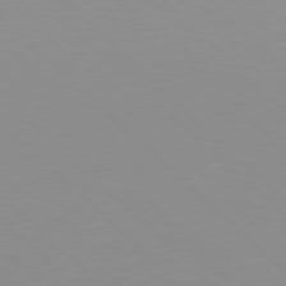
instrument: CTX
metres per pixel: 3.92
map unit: Hpe
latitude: 77.7638
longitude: -160.8758
